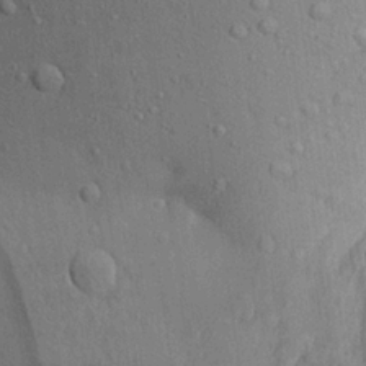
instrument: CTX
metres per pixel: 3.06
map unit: Aa
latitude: 22.8380
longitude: -144.5734
